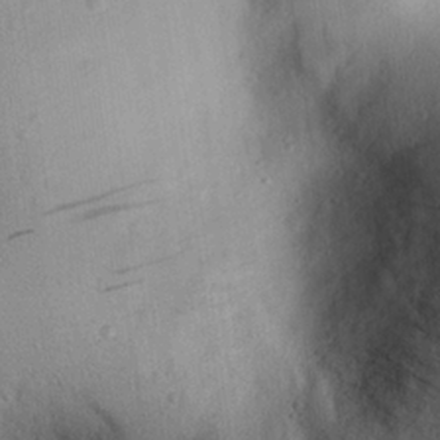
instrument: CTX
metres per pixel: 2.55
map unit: eHh
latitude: 25.6316
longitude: -76.5923
